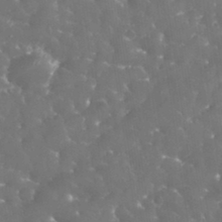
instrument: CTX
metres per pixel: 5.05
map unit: eHh
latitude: 34.0255
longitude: -63.4427
